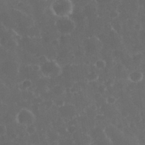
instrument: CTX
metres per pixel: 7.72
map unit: eHh
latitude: 33.2348
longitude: -61.0458
